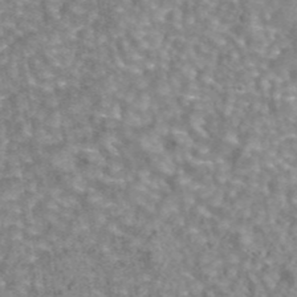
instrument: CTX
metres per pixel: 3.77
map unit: eAb
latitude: 44.0822
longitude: 107.0865
